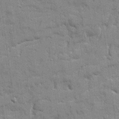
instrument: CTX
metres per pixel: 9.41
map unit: Ave
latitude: 20.4223
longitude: -129.4993
